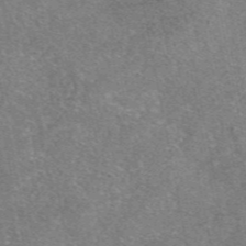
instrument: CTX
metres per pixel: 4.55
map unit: eAb
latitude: 47.5938
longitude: 102.9731
